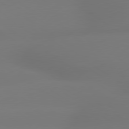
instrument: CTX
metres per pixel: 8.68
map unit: lApd
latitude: 79.3482
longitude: -143.8395
